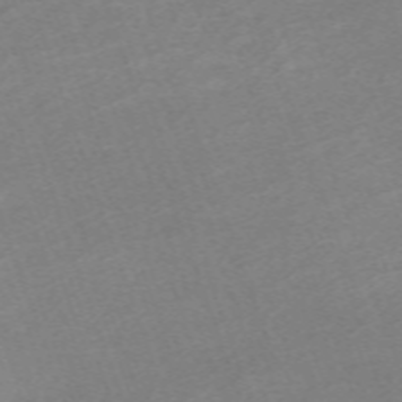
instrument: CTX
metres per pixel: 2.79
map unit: eHh
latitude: -64.5952
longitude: 50.5763
